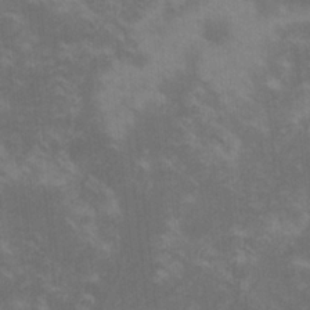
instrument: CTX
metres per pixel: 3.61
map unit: lHvf
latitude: -14.7841
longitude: -101.5371
